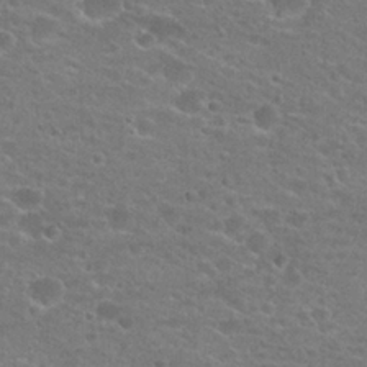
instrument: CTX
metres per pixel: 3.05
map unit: Hto
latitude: 22.3467
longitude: -43.7261
